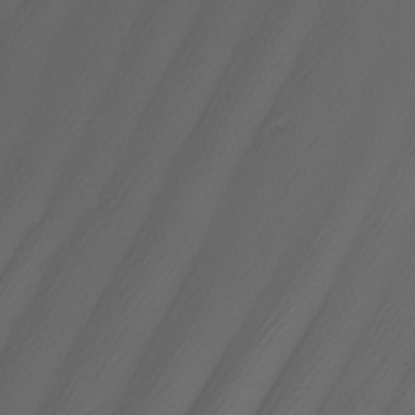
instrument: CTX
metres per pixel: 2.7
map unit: Nhu
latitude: -7.1431
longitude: -94.9703
